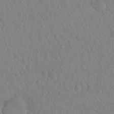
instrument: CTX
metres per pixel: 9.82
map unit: Hto
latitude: -8.1984
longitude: -46.3657
